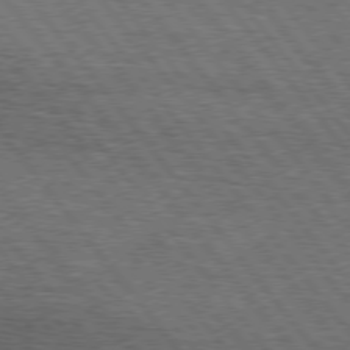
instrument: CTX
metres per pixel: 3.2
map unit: Hpe
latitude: 75.4049
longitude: -139.1781
